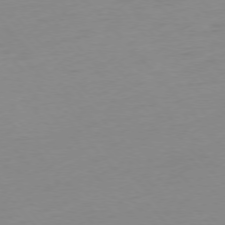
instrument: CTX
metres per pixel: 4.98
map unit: Ap
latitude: -76.1984
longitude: -71.7827
